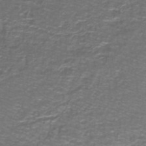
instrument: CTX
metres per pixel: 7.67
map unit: lHb
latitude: -42.5384
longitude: 55.5966
